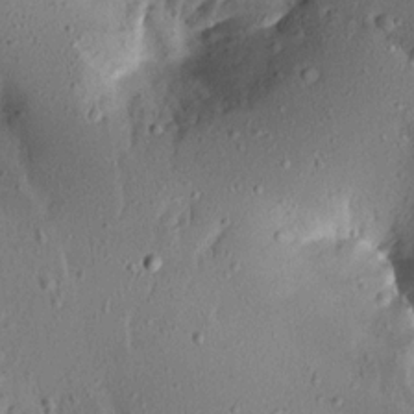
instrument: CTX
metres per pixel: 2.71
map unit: Aa
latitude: 12.6113
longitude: -140.8002
